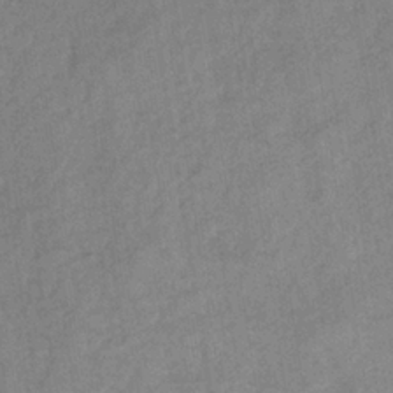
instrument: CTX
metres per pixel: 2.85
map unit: lHb
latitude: -36.3495
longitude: 70.8597
